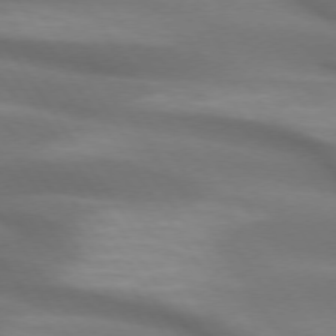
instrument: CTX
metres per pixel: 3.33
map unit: lApd
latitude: 73.8395
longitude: -51.0458
